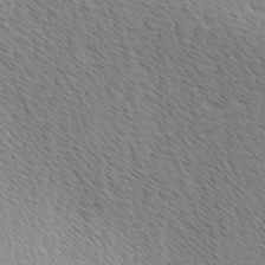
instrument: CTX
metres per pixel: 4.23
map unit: Ave
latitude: 9.6505
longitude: -107.2915
